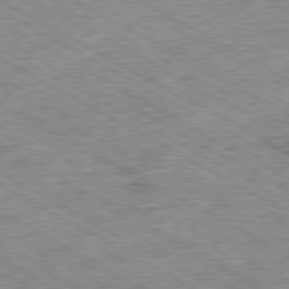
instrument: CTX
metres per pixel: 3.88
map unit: Ap
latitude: -80.2929
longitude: -85.3482
